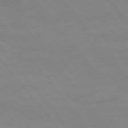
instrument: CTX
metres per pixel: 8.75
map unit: Hpe
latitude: 75.3482
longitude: -141.5938
